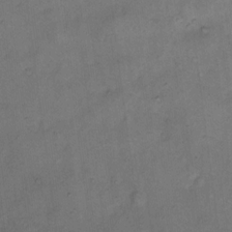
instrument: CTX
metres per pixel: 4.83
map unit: eHh
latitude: 13.5560
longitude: -65.2915
